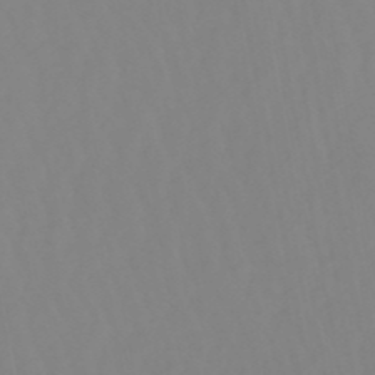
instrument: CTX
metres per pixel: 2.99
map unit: lHb
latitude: -49.6911
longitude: 74.6708
